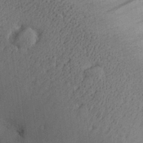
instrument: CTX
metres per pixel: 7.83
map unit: Aa
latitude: 27.3860
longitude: -134.6301
